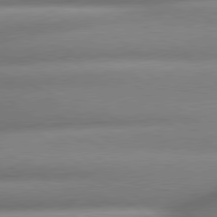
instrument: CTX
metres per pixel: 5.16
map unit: lApd
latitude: 79.7639
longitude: -163.7072
